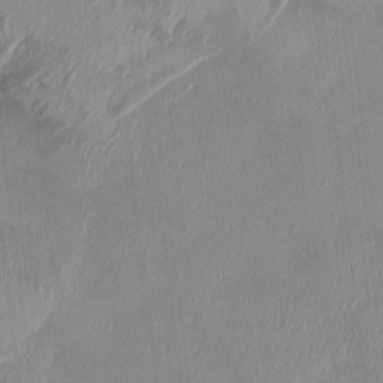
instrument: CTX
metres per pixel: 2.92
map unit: HNhu
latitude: 1.4804
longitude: -6.4223
